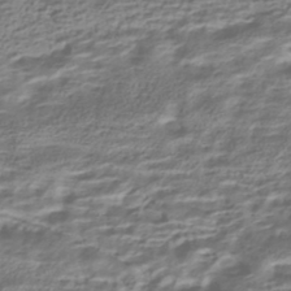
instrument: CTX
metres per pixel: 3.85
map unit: HNhu
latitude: -42.6140
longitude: 100.2172
